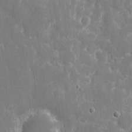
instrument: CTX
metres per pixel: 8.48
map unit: eHh
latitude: 8.5924
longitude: -70.1578
